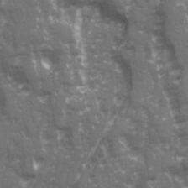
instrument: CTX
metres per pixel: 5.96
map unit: Ave
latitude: 21.0459
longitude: -132.7435
